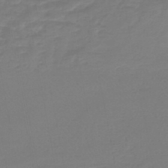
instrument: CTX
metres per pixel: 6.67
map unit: lHb
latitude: -43.0486
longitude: 63.6155
